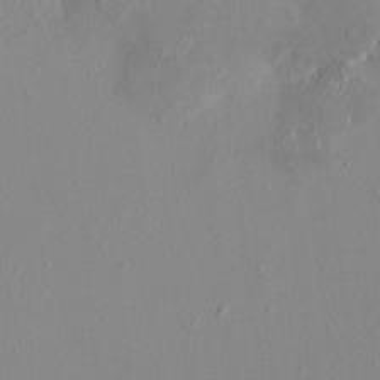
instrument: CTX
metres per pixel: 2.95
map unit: HNhu
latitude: 7.5182
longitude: -1.1025
